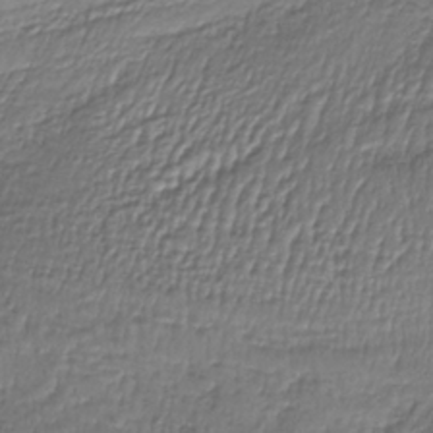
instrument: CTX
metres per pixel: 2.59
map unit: lHb
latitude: -37.2376
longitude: 58.7463
